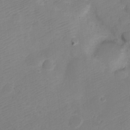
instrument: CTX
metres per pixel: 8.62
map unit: Nve
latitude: -21.2754
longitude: 106.5196
